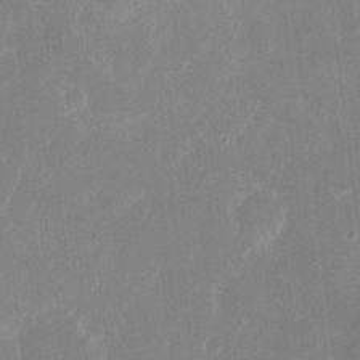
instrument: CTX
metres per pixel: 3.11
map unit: eHh
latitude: 6.5357
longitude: -69.5371
